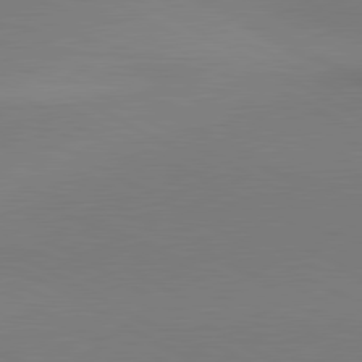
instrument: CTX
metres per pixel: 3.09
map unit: lApd
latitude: 80.8947
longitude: 146.9164
